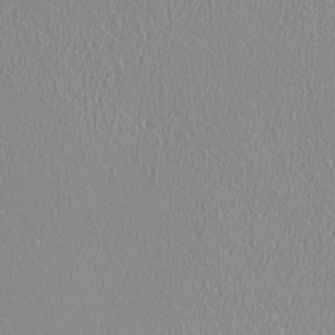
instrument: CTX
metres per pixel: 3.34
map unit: HNhu
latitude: -0.3118
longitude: -1.7260
